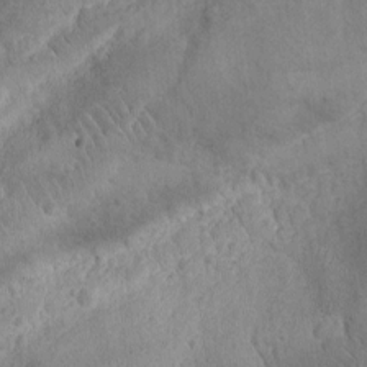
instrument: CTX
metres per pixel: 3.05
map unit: lAvf
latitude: -10.0661
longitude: -119.9717
